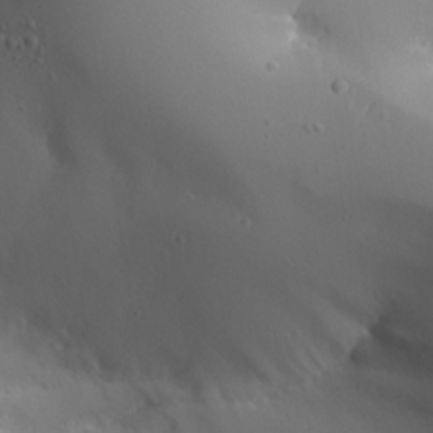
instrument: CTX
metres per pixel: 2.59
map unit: Aa
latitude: 24.1766
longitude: -127.1592
